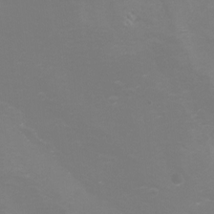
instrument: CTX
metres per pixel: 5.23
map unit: Nhu
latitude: -8.8597
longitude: -72.3656
